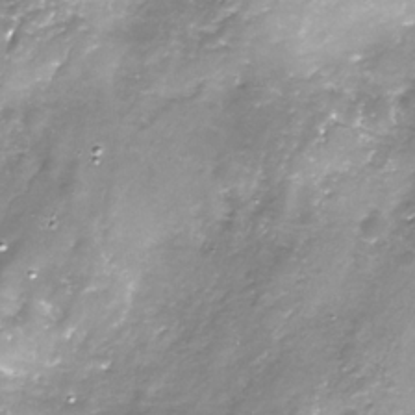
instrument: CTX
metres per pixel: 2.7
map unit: Nhe
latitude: -32.4818
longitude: -93.1781
